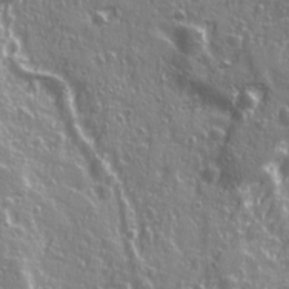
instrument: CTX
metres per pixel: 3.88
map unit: Ave
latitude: 21.4616
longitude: -132.9703
